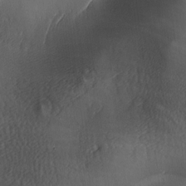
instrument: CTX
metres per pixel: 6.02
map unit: lAa
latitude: -6.3495
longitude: -121.2726
